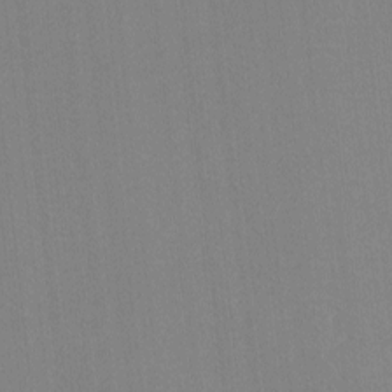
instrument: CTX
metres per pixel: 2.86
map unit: lHvf
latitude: -11.6155
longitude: -103.4993
